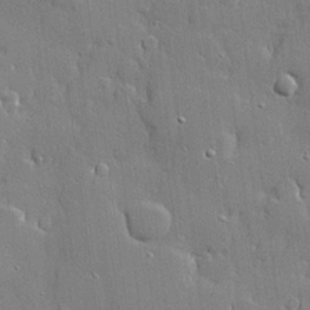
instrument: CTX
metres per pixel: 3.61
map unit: lHvf
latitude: 21.3293
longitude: 145.3132
